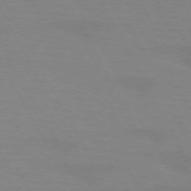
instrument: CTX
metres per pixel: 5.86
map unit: lApd
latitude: 72.0822
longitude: -56.4978
